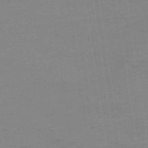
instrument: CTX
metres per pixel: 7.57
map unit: eHb
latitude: -44.9920
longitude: 86.3495
